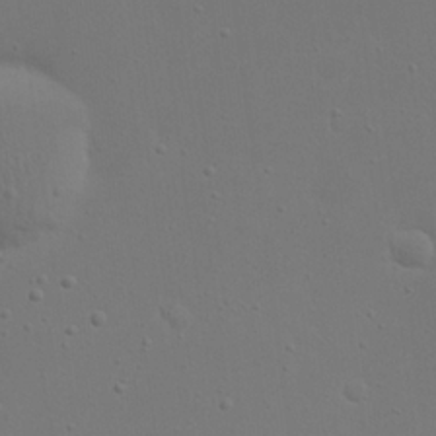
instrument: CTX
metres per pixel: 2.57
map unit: eHh
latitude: 23.5371
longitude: -69.4616
